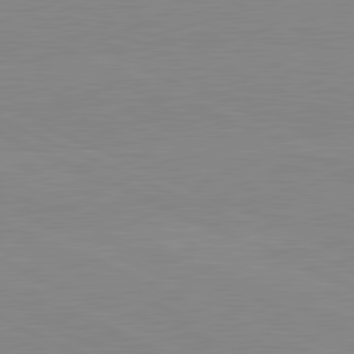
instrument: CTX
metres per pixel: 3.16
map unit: lApd
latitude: 81.5938
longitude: -156.1388
